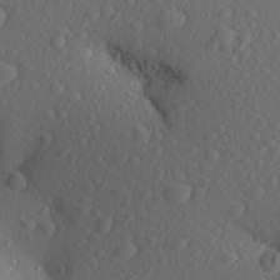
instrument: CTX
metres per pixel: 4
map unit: Aa
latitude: 23.3859
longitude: -146.1200
